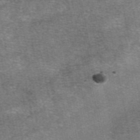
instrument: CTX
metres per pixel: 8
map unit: eAb
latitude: 47.5560
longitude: 103.7856
